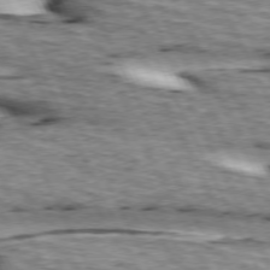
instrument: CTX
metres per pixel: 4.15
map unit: lApd
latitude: 73.1026
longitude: -54.8569
